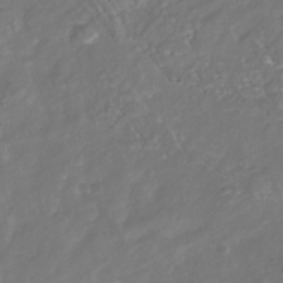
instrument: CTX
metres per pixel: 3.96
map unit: Nhu
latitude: -39.0109
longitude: -80.7813
